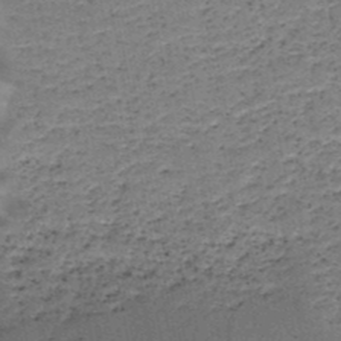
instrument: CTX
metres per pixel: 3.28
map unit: HNb
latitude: -48.9542
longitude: -40.3089
